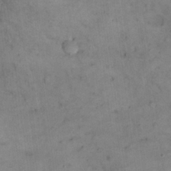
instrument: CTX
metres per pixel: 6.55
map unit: eHh
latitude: 21.1214
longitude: -60.1578
